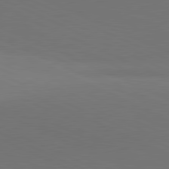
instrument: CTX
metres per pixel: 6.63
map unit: lApd
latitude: 81.3293
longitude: 136.9541
